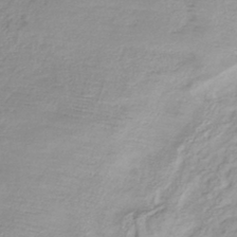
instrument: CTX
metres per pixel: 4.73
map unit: lHb
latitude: -40.1039
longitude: 73.4643
